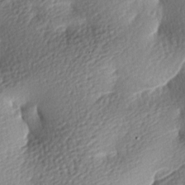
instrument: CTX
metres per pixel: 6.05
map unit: lAa
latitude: -8.5385
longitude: -126.4601
